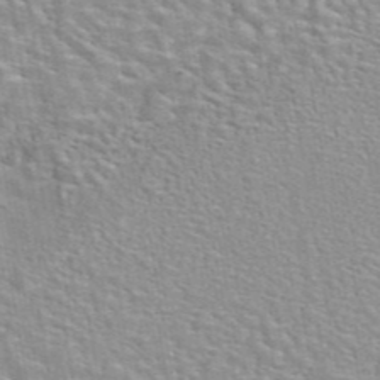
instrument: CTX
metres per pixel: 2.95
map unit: eAb
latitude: 44.1766
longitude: 110.3873
